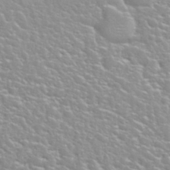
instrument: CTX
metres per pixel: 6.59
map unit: Nhu
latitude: 31.9339
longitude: -50.8380
